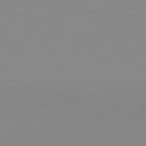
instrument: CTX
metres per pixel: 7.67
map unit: Hpe
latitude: 77.8583
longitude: -130.4412
